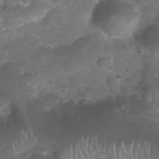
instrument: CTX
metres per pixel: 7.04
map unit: Nhu
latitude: 25.3103
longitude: -52.1767
